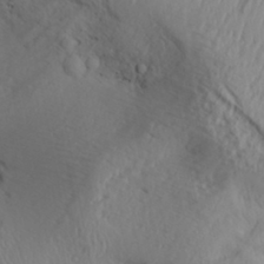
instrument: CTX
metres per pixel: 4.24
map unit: Aa
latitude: 30.5546
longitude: -133.5371
